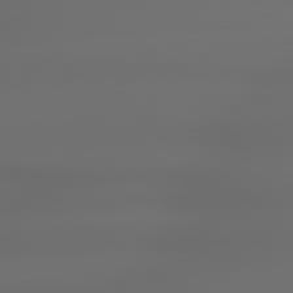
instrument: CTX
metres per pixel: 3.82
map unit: Hpe
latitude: 79.0081
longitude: -135.3103
